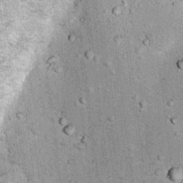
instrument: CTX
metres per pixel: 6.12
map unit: Ht
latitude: 9.5371
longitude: -37.8961
